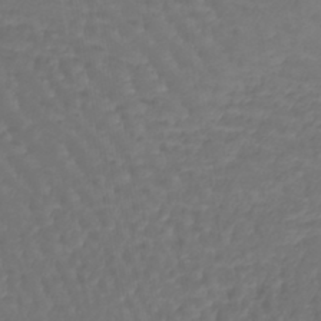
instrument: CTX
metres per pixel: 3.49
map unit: lHb
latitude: -43.1242
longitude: 66.2928
